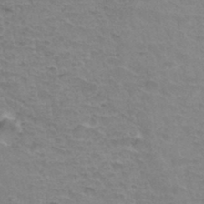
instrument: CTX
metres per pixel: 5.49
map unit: Hto
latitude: 34.3467
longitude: -45.6694
